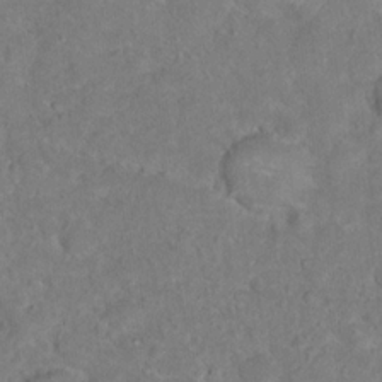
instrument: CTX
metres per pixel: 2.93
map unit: Hto
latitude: 16.8569
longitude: -37.9339
